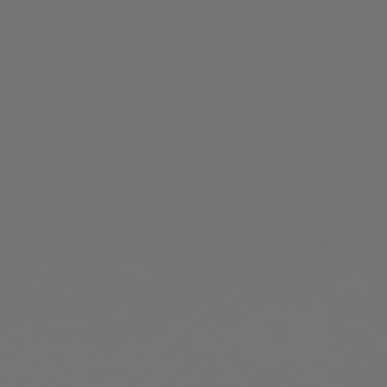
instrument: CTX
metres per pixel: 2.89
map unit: Hpe
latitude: 76.4601
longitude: -139.8205
